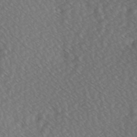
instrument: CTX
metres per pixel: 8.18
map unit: Hve
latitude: 2.8569
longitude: -120.8758
